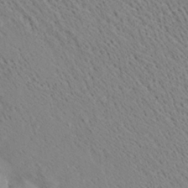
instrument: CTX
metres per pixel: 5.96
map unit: Ave
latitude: 21.4994
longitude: -140.0633
